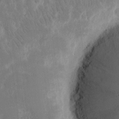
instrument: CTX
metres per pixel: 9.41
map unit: eHh
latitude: 15.6316
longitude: -72.9703
